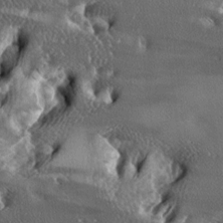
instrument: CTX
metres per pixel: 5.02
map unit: lAa
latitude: -6.5196
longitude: -124.9514
